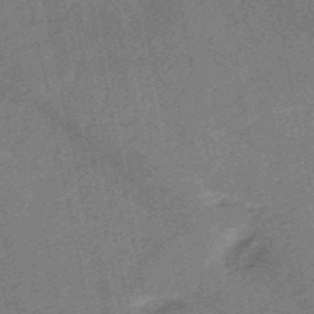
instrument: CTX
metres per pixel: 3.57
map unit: HNb
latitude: -52.6329
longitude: -49.2915
